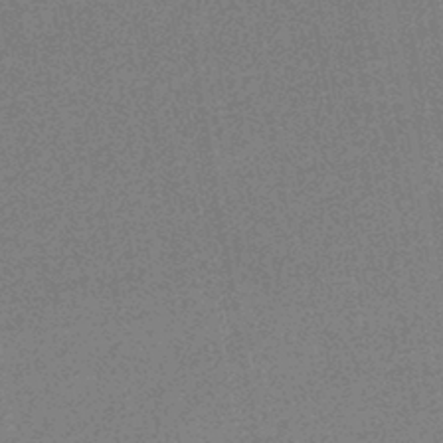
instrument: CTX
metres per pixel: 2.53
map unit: HNhu
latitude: -42.8596
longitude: 99.1053
